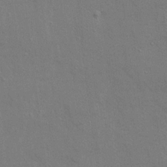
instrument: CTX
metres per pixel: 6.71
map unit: Ave
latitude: 22.5924
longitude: -130.1956
